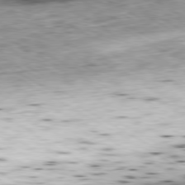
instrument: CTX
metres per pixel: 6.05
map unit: Ap
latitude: -80.4251
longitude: -84.3278
